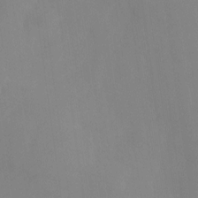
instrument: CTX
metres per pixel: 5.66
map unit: Nhu
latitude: -26.2550
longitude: -70.3656
